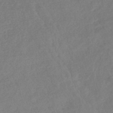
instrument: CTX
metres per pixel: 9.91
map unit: lHb
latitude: -43.0486
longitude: 75.4644
